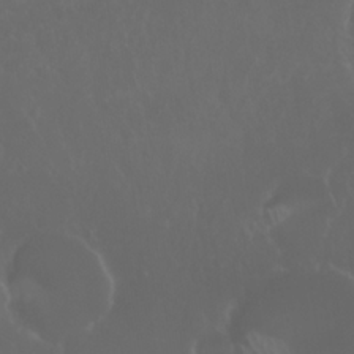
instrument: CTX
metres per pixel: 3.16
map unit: Nhu
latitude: 24.1388
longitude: -63.0081
